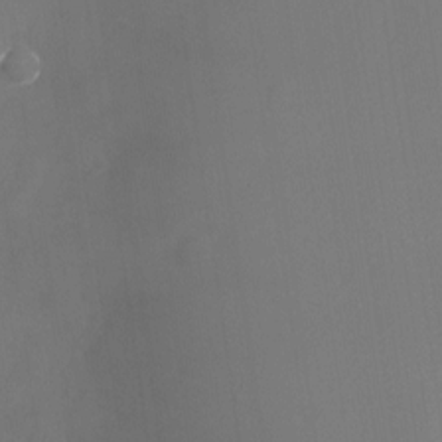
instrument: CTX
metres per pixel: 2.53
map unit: Nhu
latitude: -23.4644
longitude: -70.6868
